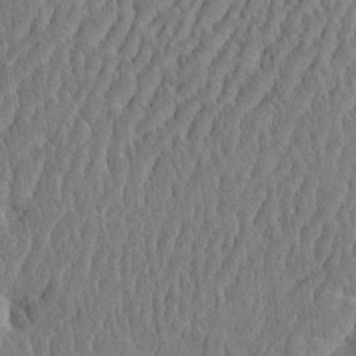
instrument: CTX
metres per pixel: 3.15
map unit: eHh
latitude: -3.4454
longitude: 14.9920
